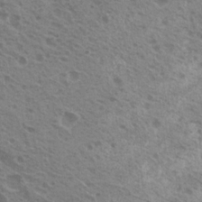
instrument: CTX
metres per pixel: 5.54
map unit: Nhu
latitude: 20.0444
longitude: -30.8002
